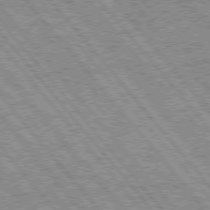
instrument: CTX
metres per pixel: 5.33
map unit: Hpe
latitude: 75.4615
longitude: -125.8772
